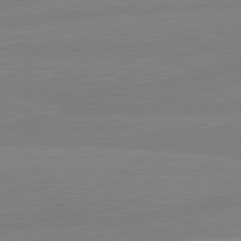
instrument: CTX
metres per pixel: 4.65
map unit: lApd
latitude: 81.1970
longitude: -179.3482
